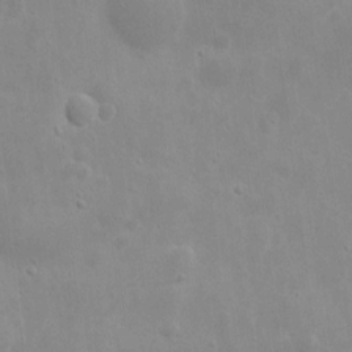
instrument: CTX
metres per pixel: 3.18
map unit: eHh
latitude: 8.1578
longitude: -72.5735
